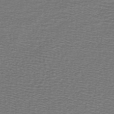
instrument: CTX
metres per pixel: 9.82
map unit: lHb
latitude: -43.9367
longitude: 73.1242
